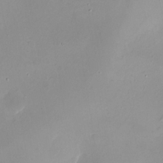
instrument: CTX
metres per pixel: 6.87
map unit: eHh
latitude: -5.0297
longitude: -78.3090
